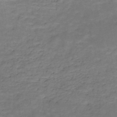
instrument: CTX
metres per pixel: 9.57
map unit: HNb
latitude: -49.3510
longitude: -39.3293
